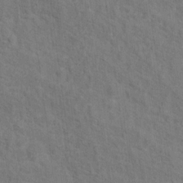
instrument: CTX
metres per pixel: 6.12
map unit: Hto
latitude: 14.7058
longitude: -38.2333
